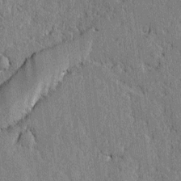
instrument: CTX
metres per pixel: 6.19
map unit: lAvf
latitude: -0.2173
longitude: -107.1592
